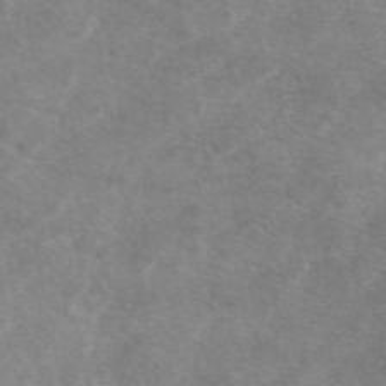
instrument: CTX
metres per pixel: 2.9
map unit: eAb
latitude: 48.0822
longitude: 122.9353
